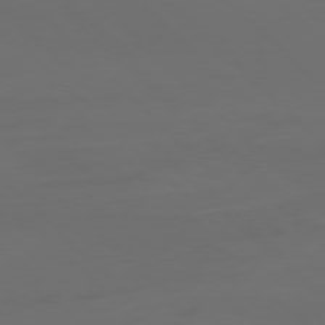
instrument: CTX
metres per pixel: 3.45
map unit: Ap
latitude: -79.8989
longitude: -55.3293
